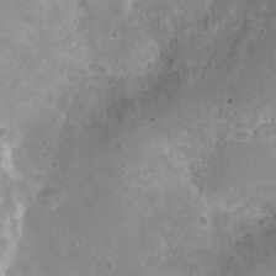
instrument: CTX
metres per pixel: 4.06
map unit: Nhu
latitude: 3.4237
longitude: -15.7261
